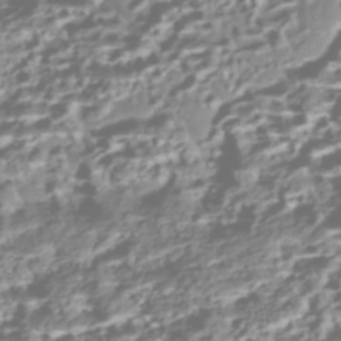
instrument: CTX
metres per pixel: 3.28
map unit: Nhe
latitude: -45.4832
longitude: 151.4832
